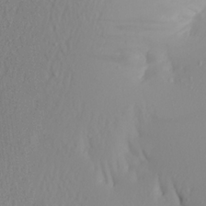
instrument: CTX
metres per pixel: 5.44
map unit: Aa
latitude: 21.2348
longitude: -146.7625
